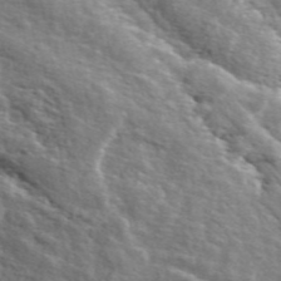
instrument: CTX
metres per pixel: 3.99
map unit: ANa
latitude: 48.8947
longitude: -76.3845
